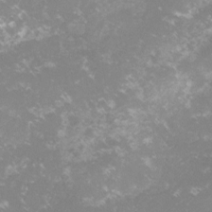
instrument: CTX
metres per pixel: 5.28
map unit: lHvf
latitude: -15.5399
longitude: -100.4223
